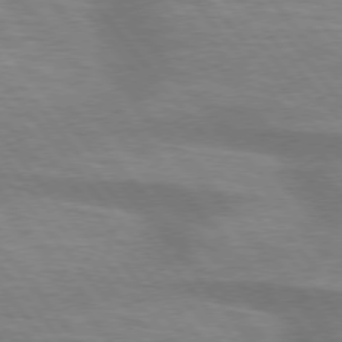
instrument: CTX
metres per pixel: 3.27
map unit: lApd
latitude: 75.2726
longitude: -58.6868
